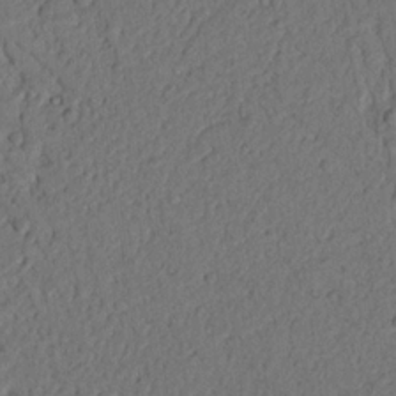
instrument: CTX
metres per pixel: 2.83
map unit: Nhu
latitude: 21.0270
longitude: -75.5560
